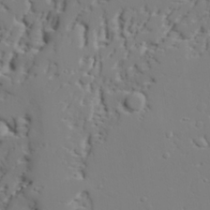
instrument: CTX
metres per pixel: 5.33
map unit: lAvf
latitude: 27.5938
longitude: -108.1955
